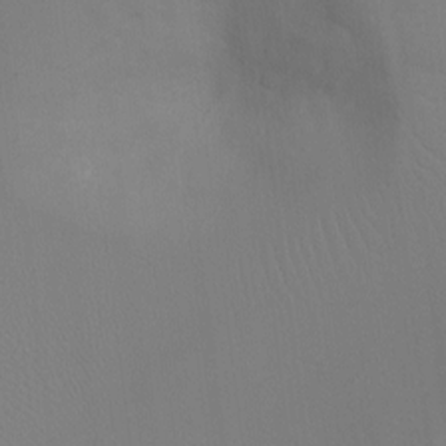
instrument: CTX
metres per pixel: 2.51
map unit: Ht
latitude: -8.4062
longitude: -28.6679
